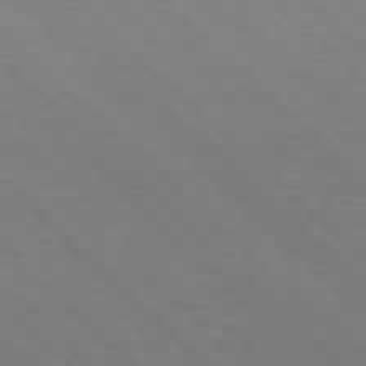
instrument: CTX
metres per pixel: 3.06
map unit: Hpe
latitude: 77.5560
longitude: -127.6694
